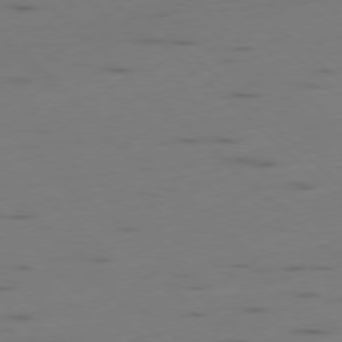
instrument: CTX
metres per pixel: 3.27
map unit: Ap
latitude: -78.7274
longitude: -62.4034
